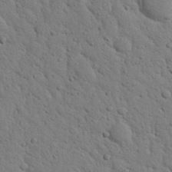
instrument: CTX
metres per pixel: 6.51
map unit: Nhu
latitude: 22.4601
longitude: -76.9324
